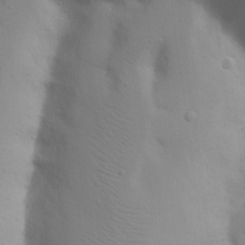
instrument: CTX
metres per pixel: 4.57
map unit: Nhu
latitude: 20.9325
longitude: -73.8395
